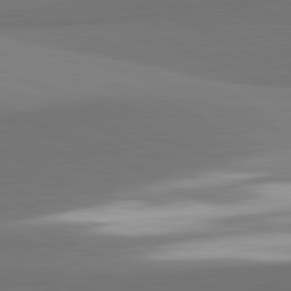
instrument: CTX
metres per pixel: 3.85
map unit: lApd
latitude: 81.9150
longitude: 153.9367
